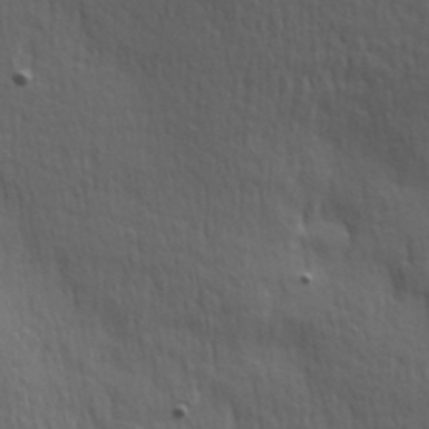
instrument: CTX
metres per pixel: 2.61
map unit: Hve
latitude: 24.5923
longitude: -97.1592
